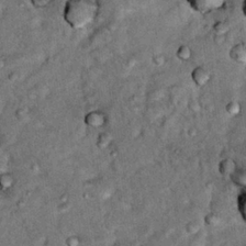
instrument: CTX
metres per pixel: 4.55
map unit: Hto
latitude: 15.5183
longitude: -35.6316
